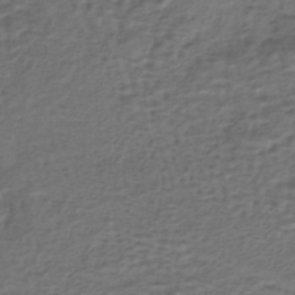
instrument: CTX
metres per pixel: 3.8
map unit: HNhu
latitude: -43.4643
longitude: 100.8596
